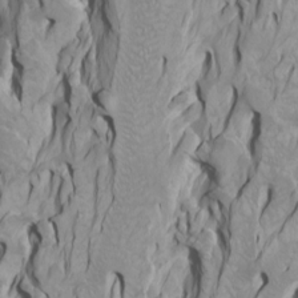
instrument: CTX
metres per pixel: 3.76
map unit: Htu
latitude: -4.6707
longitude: -88.1767
